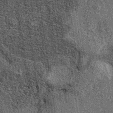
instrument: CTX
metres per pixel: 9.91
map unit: eAb
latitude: 36.8569
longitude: 107.6722
